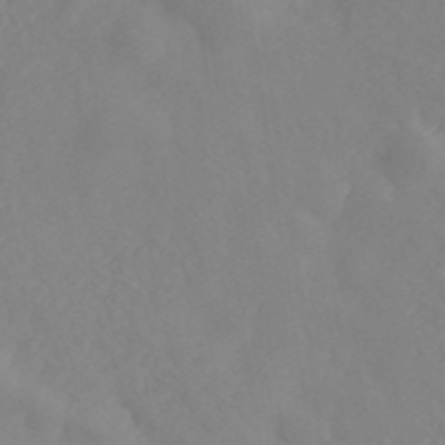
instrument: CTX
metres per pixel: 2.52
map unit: ANa
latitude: 40.6490
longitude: 22.9164
